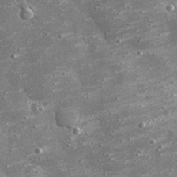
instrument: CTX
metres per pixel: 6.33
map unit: eHh
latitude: 25.1970
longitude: -88.6302
